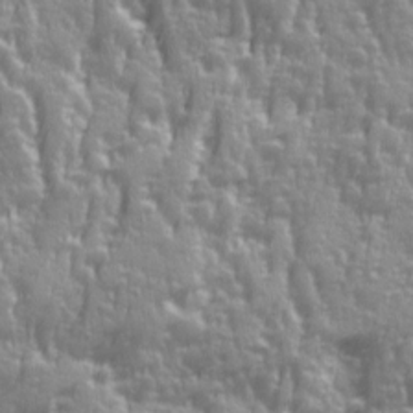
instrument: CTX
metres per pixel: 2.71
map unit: Ave
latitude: 12.5357
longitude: -103.8205
